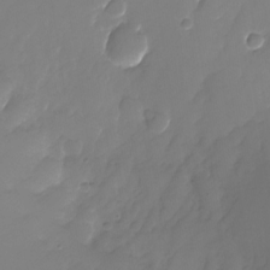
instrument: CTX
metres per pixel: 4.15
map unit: Nhu
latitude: -25.3510
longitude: -71.2915
